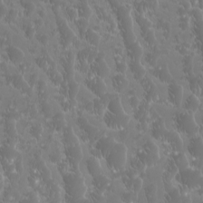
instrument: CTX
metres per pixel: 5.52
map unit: Htu
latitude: -6.5007
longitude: -75.1025
